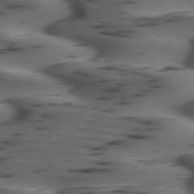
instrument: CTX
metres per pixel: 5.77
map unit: lApd
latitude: 74.8947
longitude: -70.6301
